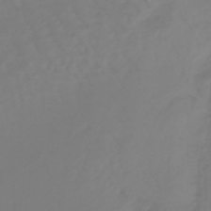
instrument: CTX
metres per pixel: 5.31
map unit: eHb
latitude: -46.3117
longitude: 81.2754
